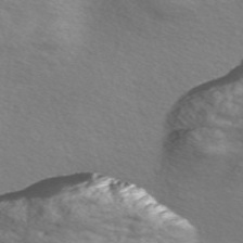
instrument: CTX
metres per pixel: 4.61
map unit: Nve
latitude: -56.8408
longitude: 60.1417
